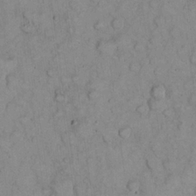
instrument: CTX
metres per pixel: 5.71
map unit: eHh
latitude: 22.8002
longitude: -58.7246
